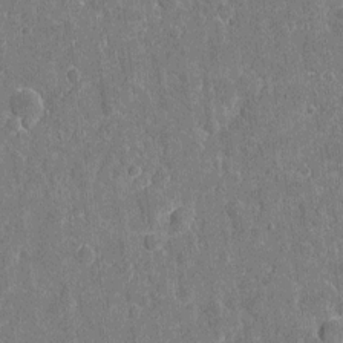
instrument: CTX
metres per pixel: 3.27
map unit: eHh
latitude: 5.4048
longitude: -67.4993
